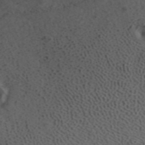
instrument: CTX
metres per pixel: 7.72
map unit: ANa
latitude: 39.5371
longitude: 18.9542
